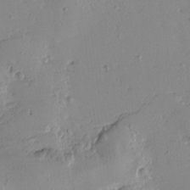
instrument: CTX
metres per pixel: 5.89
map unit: Htu
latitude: -2.7841
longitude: -175.7261
